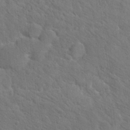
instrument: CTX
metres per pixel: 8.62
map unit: Hto
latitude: 18.7813
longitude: -35.1214
